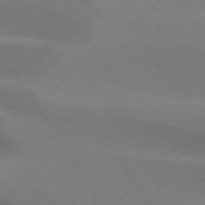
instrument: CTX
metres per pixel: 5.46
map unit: lApd
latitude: 75.0270
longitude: -66.3089
